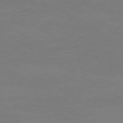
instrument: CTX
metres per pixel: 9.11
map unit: Ap
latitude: -76.3684
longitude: -76.1577
